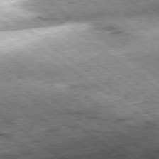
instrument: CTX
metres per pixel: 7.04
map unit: Hpe
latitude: -79.1809
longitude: 7.4643
